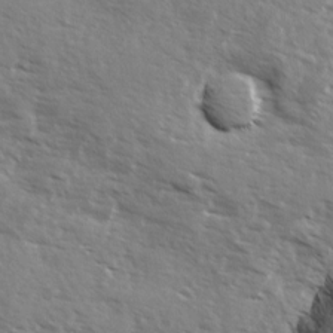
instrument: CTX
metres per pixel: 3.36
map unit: Ave
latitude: 13.2159
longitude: -101.8206
